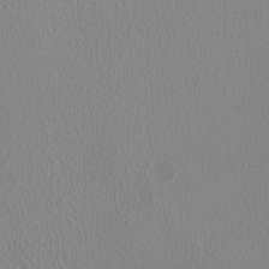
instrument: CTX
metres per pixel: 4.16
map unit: HNhu
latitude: -1.6155
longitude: -0.8947
